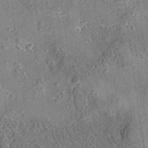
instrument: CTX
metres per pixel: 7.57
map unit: eAb
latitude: 35.6316
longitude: 109.3699
